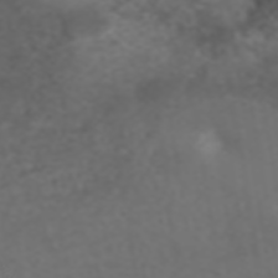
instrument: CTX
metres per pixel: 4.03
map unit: ANa
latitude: 43.0270
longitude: 28.4251
